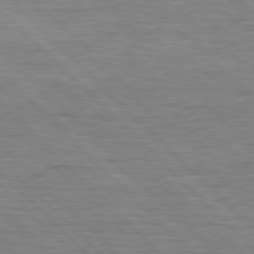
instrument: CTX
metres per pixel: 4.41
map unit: Hpe
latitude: 76.9702
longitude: -127.3104
